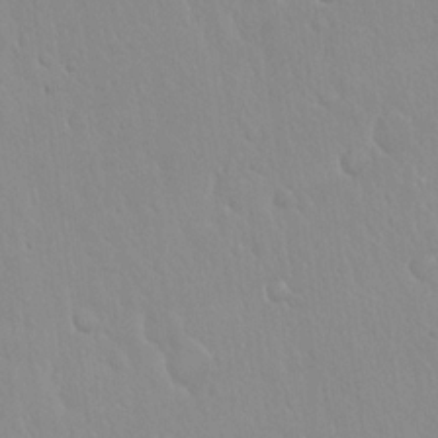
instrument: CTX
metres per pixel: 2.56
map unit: Hto
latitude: 17.2348
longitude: -57.9528
